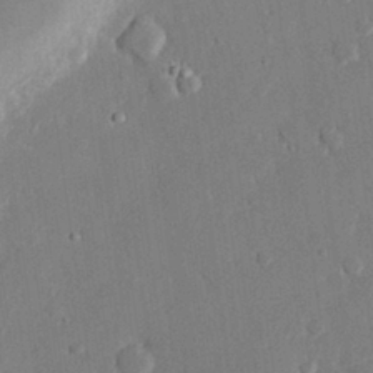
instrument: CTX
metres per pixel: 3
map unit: eHh
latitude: 27.1214
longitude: -80.5924
